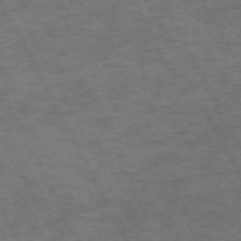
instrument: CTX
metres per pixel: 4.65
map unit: Hpe
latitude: -71.9178
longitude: 8.1984
